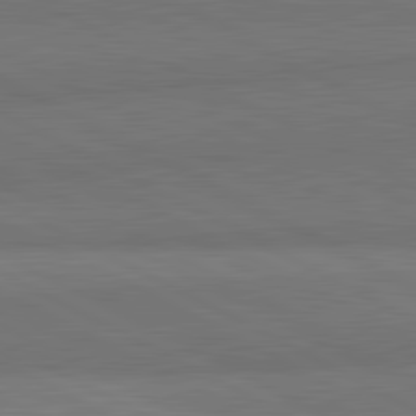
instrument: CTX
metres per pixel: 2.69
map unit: lApd
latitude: 82.1199
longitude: 159.5021
